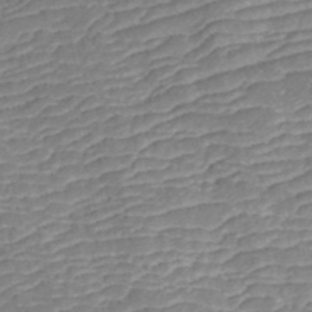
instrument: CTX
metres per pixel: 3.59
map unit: ANa
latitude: 44.0822
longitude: 37.5399
